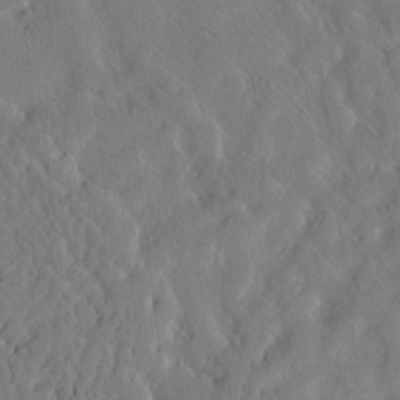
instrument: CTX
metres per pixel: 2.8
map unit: Htu
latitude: -2.6329
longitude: 168.1794
